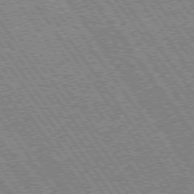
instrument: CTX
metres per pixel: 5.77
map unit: Hpe
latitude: 73.6316
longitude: -142.3656
